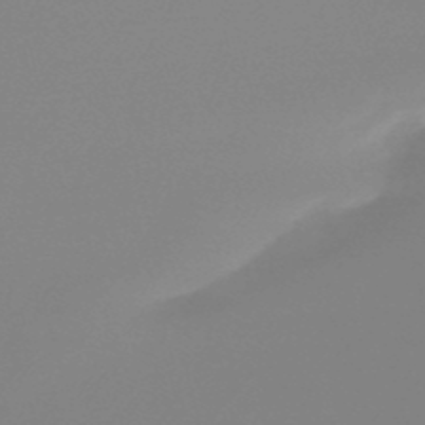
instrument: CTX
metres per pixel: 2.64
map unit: lHb
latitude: -48.8408
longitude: 68.2172
